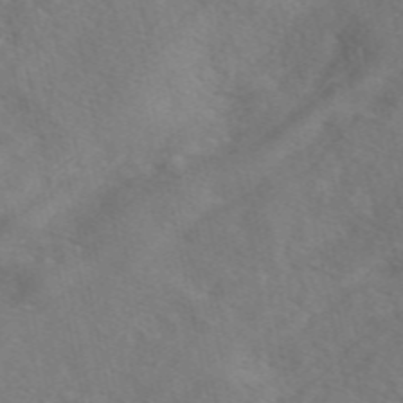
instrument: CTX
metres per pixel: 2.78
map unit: eAb
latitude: 49.4237
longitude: 119.5210
